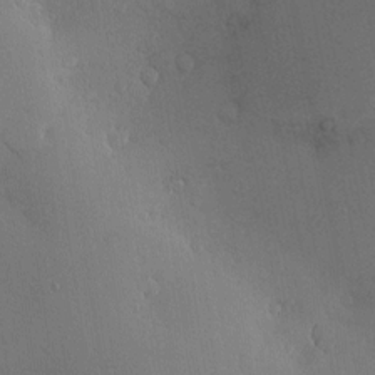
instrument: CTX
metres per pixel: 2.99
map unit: Nve
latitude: -7.7288
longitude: 174.0472
